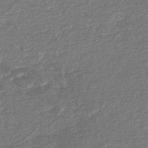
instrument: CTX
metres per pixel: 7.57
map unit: HNb
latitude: -48.7652
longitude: 57.7288
